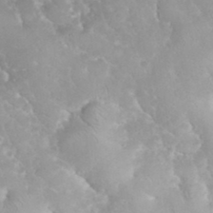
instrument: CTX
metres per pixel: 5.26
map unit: eHh
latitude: 35.5182
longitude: -63.4427
